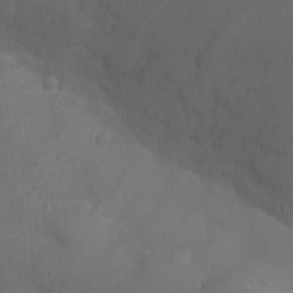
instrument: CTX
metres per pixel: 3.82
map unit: Ht
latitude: -9.7478
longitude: -20.5546
